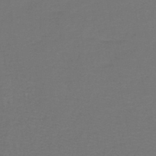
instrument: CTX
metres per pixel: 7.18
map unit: lHb
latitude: -43.6910
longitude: 56.7085
